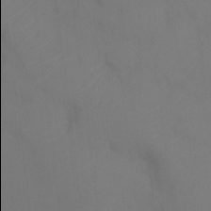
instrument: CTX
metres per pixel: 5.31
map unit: Ht
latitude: -14.8408
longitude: -49.9906
